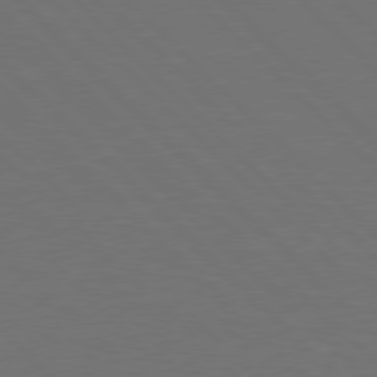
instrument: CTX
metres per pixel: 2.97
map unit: Hpe
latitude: 77.8772
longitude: -163.9150
